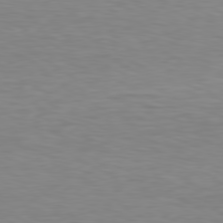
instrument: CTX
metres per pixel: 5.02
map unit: Hpe
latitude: 78.6869
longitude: -121.4805
